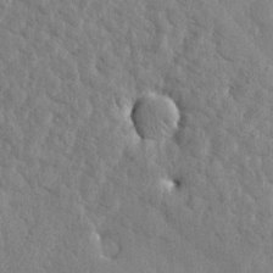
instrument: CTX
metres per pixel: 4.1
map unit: Htu
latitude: 1.9150
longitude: -178.9514
